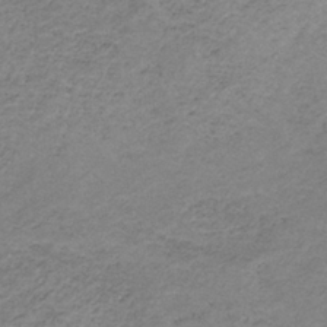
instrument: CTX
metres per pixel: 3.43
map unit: HNb
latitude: -33.4266
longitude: 61.4265
